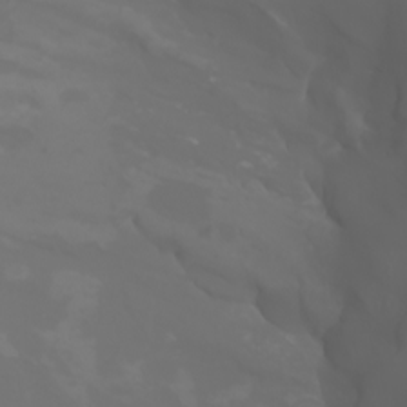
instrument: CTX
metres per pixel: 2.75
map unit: Nhu
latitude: -7.0864
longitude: -85.2348
